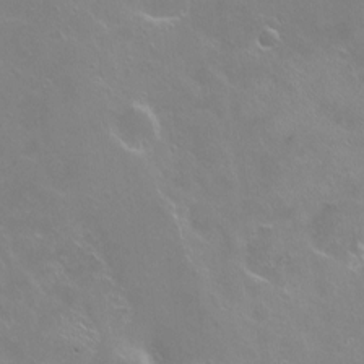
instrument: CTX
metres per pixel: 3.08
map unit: Ht
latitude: -5.3509
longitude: -34.8569
